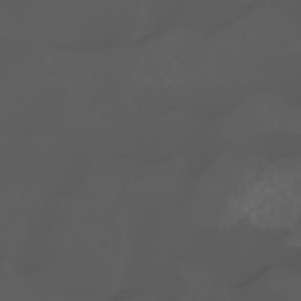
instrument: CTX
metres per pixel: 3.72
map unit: eHh
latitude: 0.5168
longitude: -54.5923
